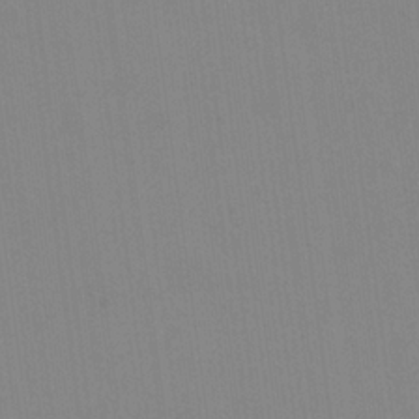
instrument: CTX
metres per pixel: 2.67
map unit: Nhu
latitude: 23.6505
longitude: -63.0270
